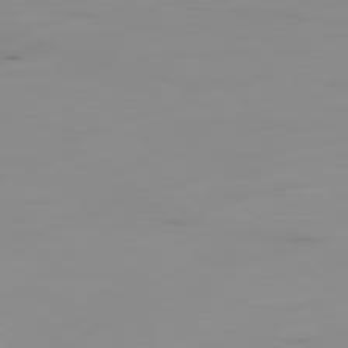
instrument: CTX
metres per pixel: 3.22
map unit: Ap
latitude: -78.8219
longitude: -78.7058
